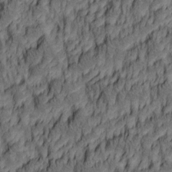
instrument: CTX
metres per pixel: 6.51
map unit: lAa
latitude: 5.0269
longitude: -115.0647
